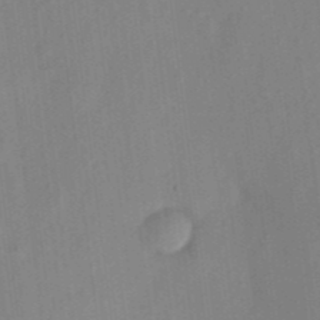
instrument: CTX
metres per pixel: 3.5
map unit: eHh
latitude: 4.4034
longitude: -73.7639
